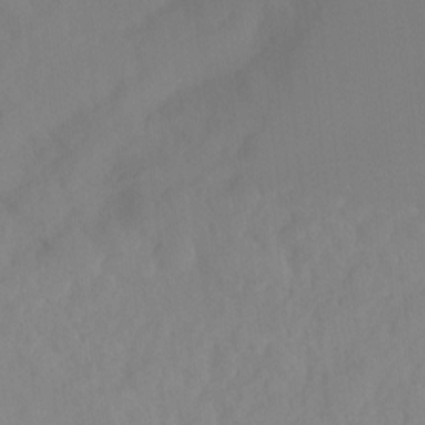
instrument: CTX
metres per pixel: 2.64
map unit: Hto
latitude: -8.2928
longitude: -47.8017
